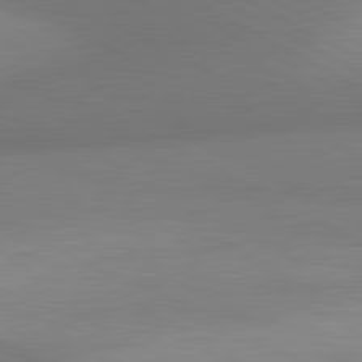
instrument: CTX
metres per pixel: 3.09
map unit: lApd
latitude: 80.8380
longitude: 127.8422
